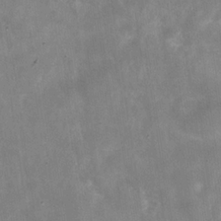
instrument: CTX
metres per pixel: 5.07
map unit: Hve
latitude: -31.7288
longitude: 94.0094
